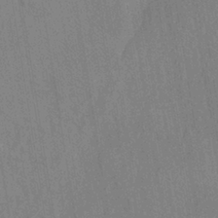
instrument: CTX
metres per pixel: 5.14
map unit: eHh
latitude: -39.7667
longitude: -26.7246
